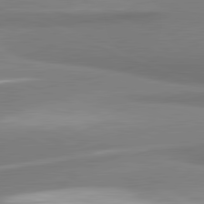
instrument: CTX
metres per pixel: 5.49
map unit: lApd
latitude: 81.8016
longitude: 165.8989
